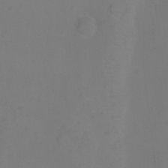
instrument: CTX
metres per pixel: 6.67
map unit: Ht
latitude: 0.5923
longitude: -35.1781
